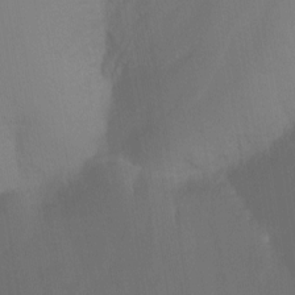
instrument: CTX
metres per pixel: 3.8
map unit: Nhu
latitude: -8.7841
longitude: -79.7261
